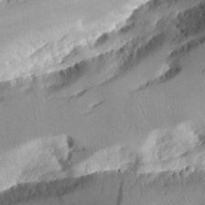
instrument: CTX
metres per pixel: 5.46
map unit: Aa
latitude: 11.7261
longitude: -126.6302
